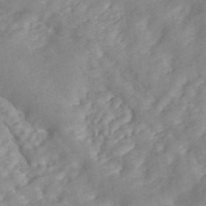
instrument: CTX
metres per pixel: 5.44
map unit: ANa
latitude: 45.3104
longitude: 24.1228
